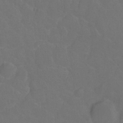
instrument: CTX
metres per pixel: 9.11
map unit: Hto
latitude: -2.5762
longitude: -34.8947
